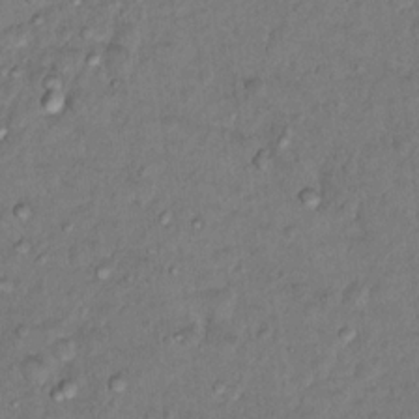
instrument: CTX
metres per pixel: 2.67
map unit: Hto
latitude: 15.3482
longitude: -30.2145
